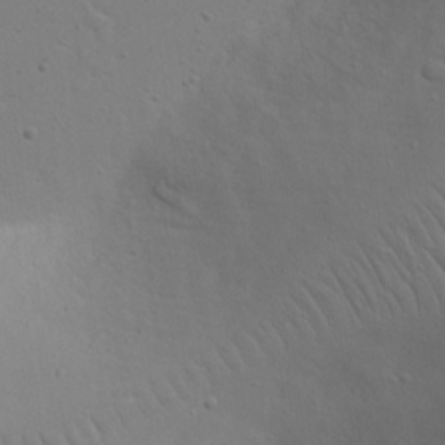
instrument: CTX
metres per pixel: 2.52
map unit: eHh
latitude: 24.0444
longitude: -69.5749
